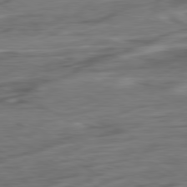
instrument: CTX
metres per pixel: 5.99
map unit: Ap
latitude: -80.9920
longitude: -68.7813
